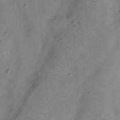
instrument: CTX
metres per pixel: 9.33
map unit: Nhu
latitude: 11.3860
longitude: -28.3656
